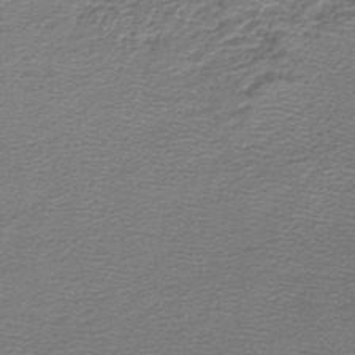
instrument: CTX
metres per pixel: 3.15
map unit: lHb
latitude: -44.9731
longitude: 56.8975
